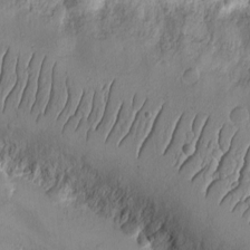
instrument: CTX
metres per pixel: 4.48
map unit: eHh
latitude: -9.4076
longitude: -67.1025
